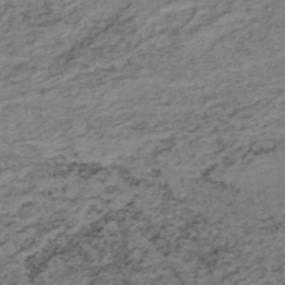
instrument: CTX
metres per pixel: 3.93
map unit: HNb
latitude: -51.8422
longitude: -53.3104
